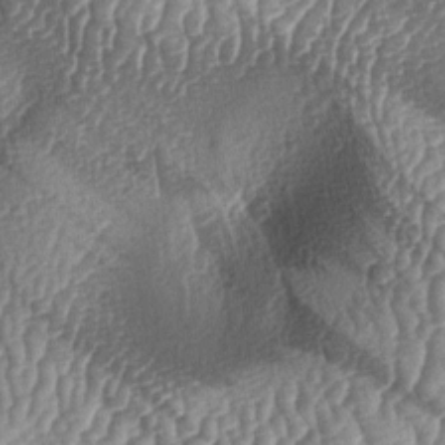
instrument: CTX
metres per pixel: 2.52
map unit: lAa
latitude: -5.7666
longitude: -127.9717
